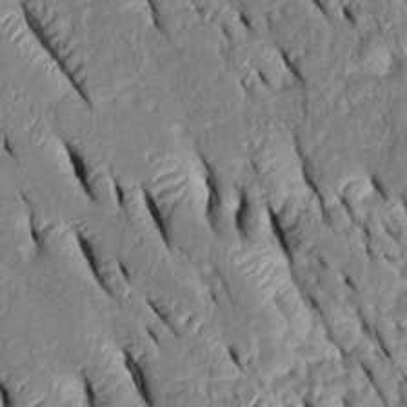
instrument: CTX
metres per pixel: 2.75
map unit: Htu
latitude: 1.1025
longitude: 149.1054
